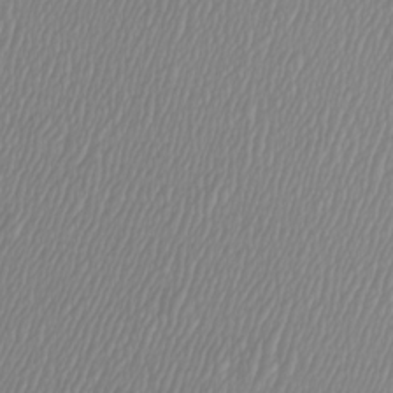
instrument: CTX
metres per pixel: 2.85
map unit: Htu
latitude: -6.1417
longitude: -73.6505
